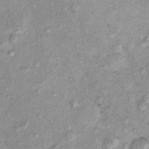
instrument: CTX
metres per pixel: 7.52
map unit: eHh
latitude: -0.1228
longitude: 16.6708
